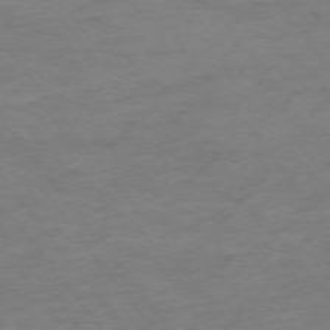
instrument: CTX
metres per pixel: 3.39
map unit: Ap
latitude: -74.9353
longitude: -84.5357
